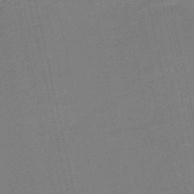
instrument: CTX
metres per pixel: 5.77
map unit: HNb
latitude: -51.5399
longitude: -42.1011
